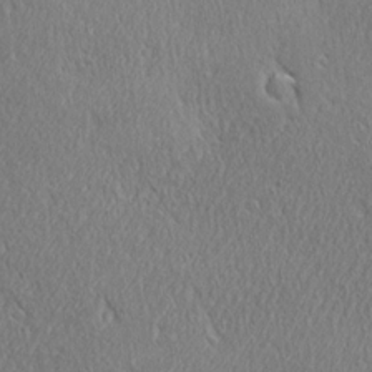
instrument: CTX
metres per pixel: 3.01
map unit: Ave
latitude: 21.5749
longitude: -136.6113
